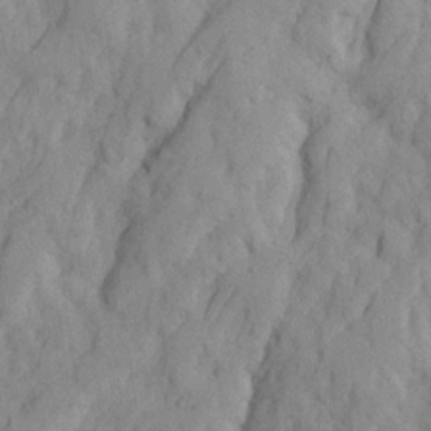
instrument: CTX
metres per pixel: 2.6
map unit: Ave
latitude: 21.9150
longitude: -130.7247
